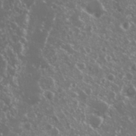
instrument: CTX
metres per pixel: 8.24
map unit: Nhu
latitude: 27.7072
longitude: -60.4979
